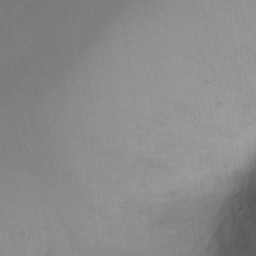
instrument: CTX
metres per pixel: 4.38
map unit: Ht
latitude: -6.1039
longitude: -37.3104
